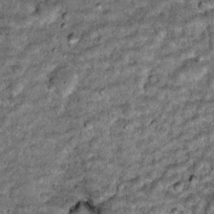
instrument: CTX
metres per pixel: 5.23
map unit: Hto
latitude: 15.9906
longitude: -35.7638
